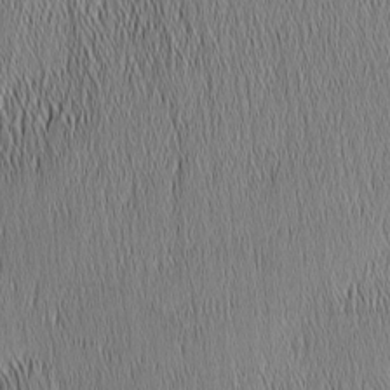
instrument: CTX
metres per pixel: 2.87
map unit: Nhu
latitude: -5.9178
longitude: -152.5168
